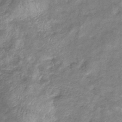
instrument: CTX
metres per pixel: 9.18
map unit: eHb
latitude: -37.1431
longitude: 76.0283
